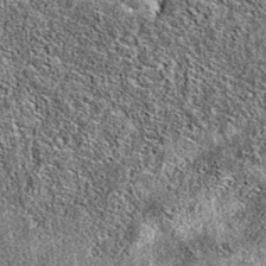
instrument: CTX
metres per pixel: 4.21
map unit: eAb
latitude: 36.5923
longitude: 105.5777
